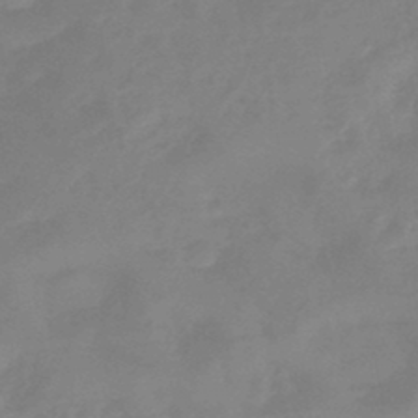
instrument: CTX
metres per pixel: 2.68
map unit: eHb
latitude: -45.6155
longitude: 84.0661
